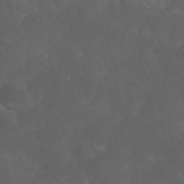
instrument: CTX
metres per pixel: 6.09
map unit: Nhu
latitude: 26.7435
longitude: -65.1403
